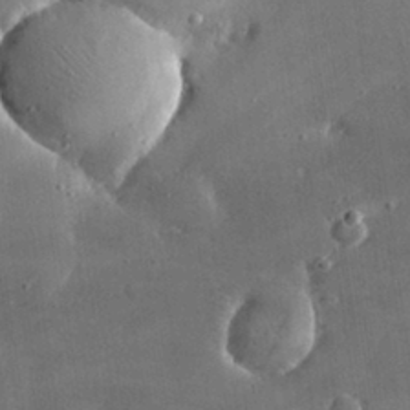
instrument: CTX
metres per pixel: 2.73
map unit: lHvf
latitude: 31.2159
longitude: -92.7813
